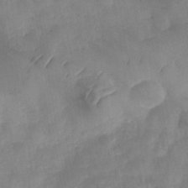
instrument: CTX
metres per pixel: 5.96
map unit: Nhe
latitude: -37.7477
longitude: -147.0270
